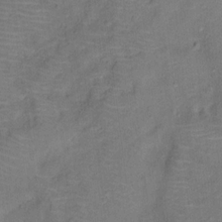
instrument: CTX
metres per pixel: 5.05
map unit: Ht
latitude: 12.8191
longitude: -39.3104
